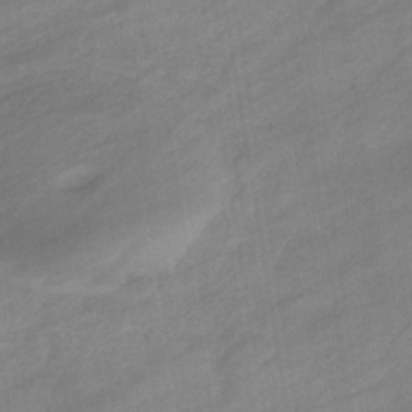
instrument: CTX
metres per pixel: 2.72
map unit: eHb
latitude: -37.2753
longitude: 78.2928
